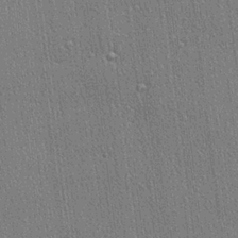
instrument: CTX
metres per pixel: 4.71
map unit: lHvf
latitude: 20.8002
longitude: 141.5021
